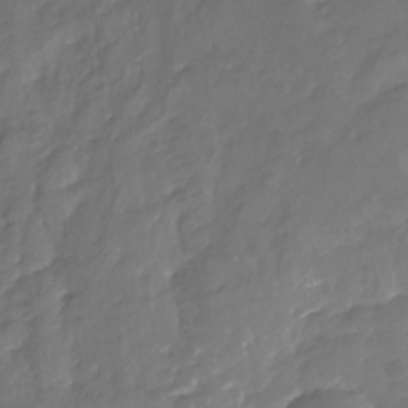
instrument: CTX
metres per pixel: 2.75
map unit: Nhu
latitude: -23.2376
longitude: -56.5356
